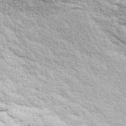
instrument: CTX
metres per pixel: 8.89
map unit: ANa
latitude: 40.5167
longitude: 30.5196
